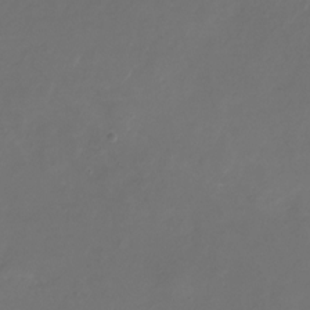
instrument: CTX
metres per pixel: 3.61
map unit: Nhu
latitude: -27.6155
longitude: -72.4223
